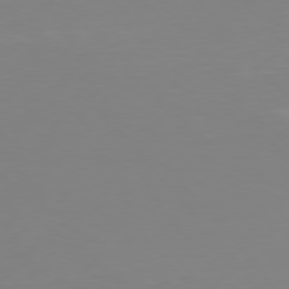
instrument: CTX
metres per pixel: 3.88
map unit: Hpe
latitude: 76.5356
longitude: -132.5735
